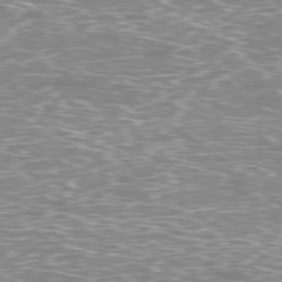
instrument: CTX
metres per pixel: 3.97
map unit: Ap
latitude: -78.8786
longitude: -61.7827
